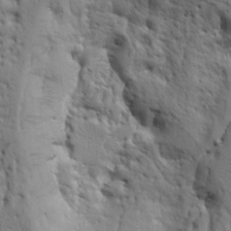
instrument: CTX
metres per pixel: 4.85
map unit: Ht
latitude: 8.3656
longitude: -76.4034
